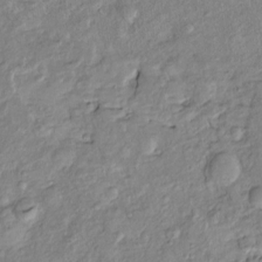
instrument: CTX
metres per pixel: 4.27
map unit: Htu
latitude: -5.5021
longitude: 154.6896
